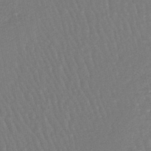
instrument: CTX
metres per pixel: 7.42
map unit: lHb
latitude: -44.8597
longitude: 77.7856
